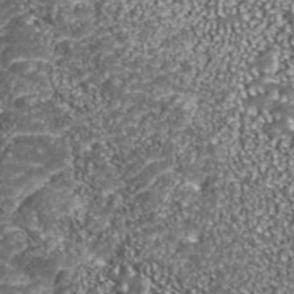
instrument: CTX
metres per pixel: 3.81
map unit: ANa
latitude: 43.5560
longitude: 36.6707
